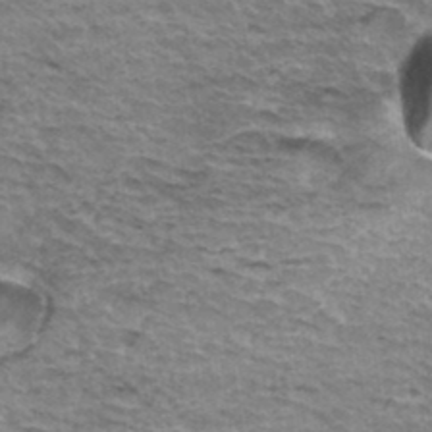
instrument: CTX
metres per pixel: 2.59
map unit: Hto
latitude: 35.7071
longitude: -43.1403
